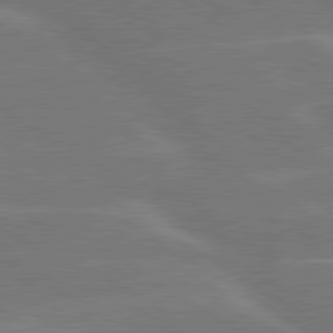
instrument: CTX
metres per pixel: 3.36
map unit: lApd
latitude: 79.8773
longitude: -122.9136
